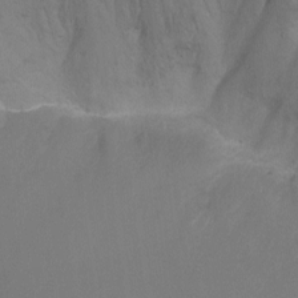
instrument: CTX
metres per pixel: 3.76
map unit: Ht
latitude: -11.3888
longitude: -34.9513
